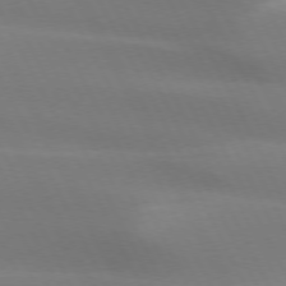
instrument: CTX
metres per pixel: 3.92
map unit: lApd
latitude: 73.4238
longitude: -48.7624
